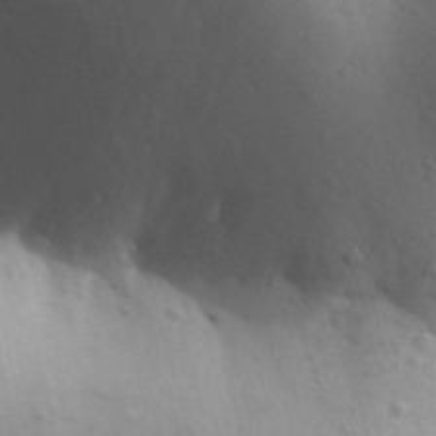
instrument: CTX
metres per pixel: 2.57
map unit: Aa
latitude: 30.1389
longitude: -146.7058
